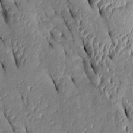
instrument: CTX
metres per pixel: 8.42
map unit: Htu
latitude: 1.1970
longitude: 149.0298
